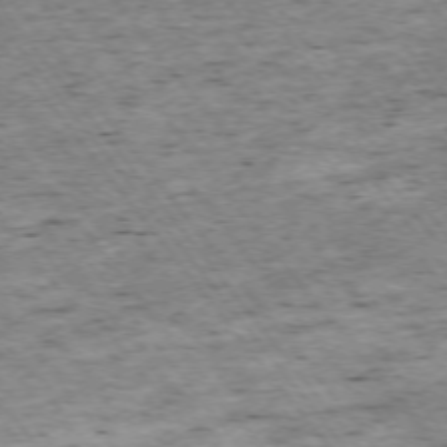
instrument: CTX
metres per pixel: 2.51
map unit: Ap
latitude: -74.6897
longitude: -86.9514
